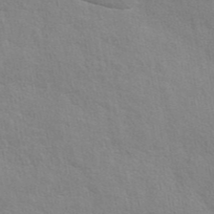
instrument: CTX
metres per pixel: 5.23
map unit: eAb
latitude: 44.6868
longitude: 108.7274
